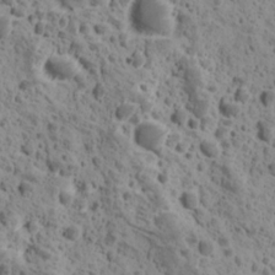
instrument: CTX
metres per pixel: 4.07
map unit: Ave
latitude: 10.9703
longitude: -105.5371
